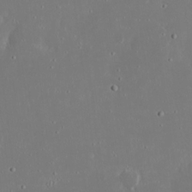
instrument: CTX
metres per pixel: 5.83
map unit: eHh
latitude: 19.5749
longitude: -72.5546
